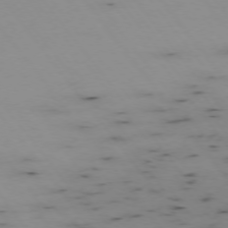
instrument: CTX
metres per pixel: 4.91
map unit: Hpe
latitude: -74.7652
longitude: 3.4643
